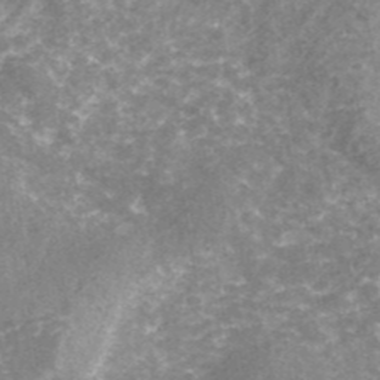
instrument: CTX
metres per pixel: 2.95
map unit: ANa
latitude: 42.8380
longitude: 25.3132
